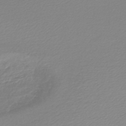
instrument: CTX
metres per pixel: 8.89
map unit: lHb
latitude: -44.7652
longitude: 61.3888
